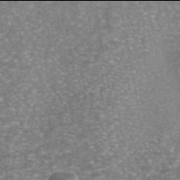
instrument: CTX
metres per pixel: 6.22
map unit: eAb
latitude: 45.9906
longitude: 104.0472
